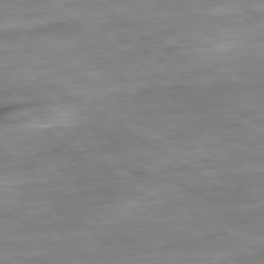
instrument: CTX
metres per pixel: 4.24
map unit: Ap
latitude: -80.0661
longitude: -75.4804
